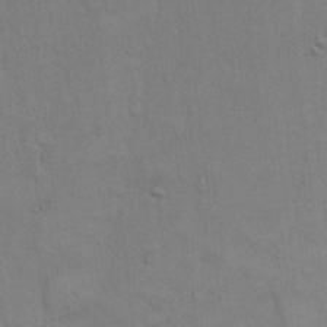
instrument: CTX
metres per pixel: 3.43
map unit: Hto
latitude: 14.4034
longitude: -57.7638
